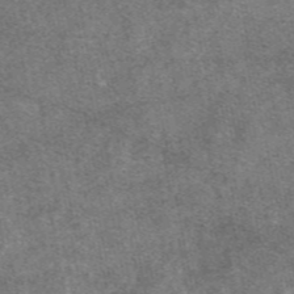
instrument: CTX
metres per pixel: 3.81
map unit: eAb
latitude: 47.2348
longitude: 121.4076
